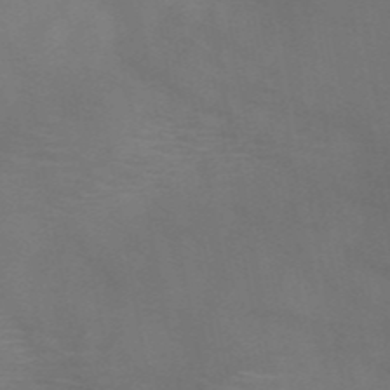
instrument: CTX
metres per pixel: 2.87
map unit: HNb
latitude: -47.9556
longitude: -49.0836
